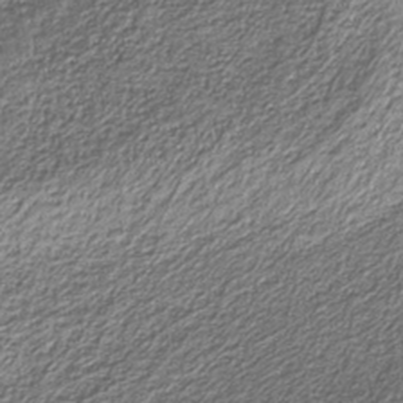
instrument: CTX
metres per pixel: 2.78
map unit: eAb
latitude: -39.7856
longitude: 51.4454
